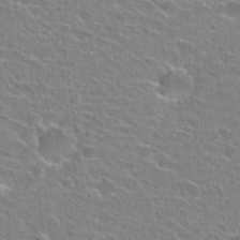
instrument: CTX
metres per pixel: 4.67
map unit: Hto
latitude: 24.3278
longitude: -44.8191
